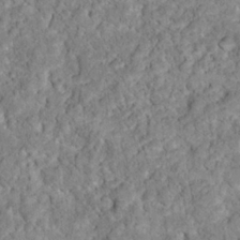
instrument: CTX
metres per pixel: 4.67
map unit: Hto
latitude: 17.5371
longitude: -34.7813
